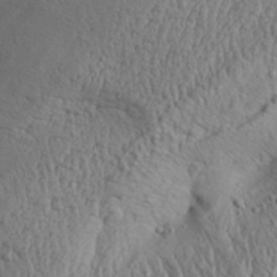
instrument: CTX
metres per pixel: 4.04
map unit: Aa
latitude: 31.8017
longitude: -134.8758
